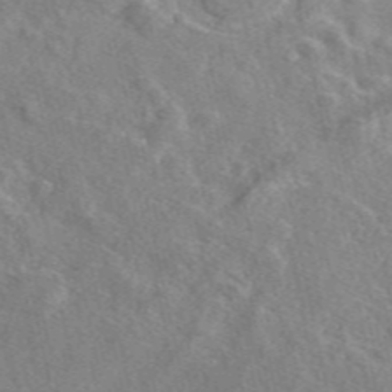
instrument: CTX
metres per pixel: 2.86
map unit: eAb
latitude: 48.2711
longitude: 113.4077
